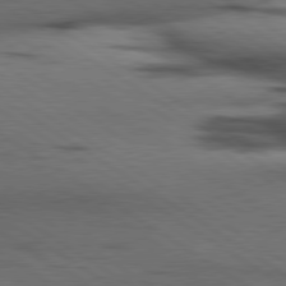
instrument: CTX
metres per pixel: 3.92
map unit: lApd
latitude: 79.8017
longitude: 168.4629
